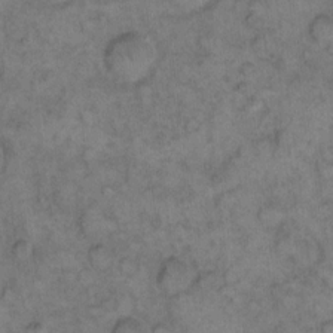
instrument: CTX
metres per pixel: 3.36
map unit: eHh
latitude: 12.4790
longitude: -64.1011
